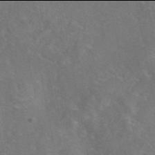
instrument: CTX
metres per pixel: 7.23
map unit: eAb
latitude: 45.9906
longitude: 107.5966
